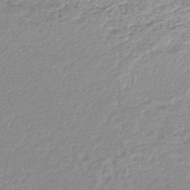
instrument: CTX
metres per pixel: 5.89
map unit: lHb
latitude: -44.5196
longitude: 68.8030
